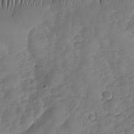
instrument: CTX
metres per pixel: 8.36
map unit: Nhu
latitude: -31.4454
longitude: -60.8569
